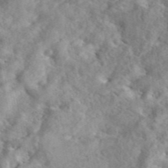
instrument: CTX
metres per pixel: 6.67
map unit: eAb
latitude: 45.4237
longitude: 128.6330
